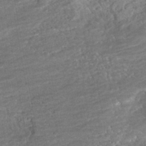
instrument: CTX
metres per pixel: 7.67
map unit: ANa
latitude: -43.2187
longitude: 108.1795
